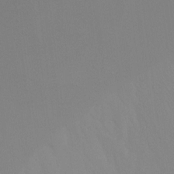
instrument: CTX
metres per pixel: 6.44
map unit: Ht
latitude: -15.8612
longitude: -48.1389
